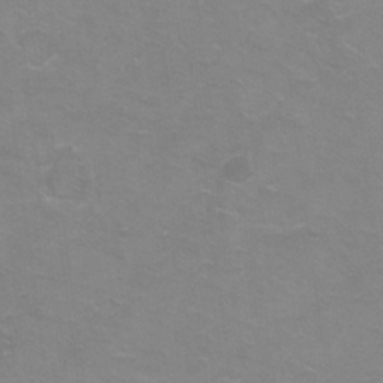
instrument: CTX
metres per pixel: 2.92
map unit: Ht
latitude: 1.7827
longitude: -32.8002
